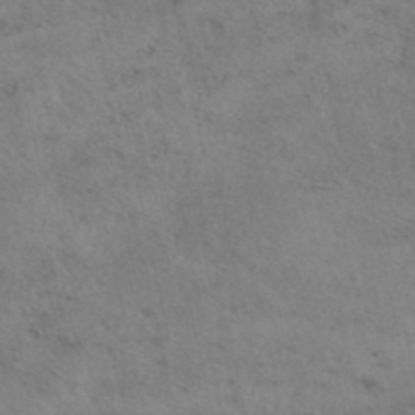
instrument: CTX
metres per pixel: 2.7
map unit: eAb
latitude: 41.1403
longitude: 109.1053
